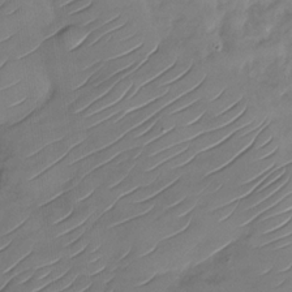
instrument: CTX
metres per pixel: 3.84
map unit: Nhu
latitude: -29.3132
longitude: -73.4427
